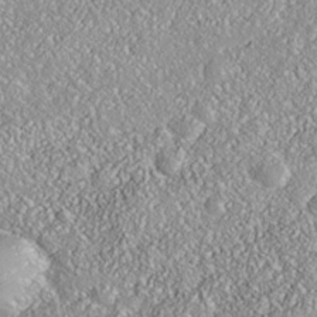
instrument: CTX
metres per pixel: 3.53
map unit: Nhe
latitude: -37.8611
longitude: 138.3684
